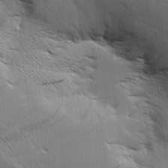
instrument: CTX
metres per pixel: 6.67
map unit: Aa
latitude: 9.2726
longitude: -142.2523
